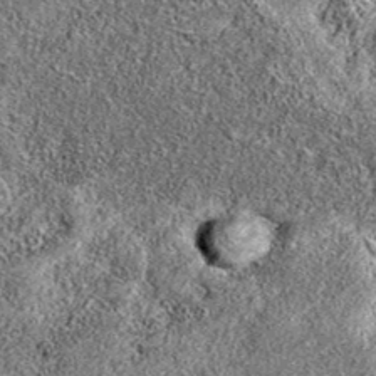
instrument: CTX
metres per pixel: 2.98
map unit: eAb
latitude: 36.5923
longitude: 106.4818
